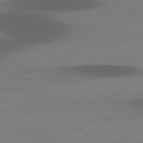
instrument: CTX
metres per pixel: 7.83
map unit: lApd
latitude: 78.4790
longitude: -48.8569
